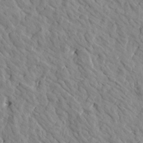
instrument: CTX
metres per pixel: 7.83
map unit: Htu
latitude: 1.8205
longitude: 179.0108
